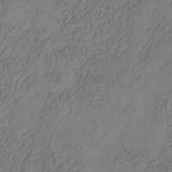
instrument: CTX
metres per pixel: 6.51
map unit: Hve
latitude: -34.7085
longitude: 88.7463
